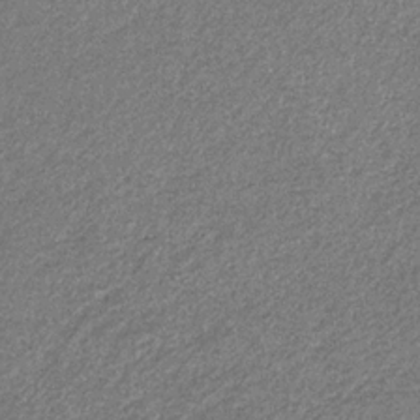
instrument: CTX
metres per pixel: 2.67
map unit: eHb
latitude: -31.5966
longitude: 69.7666
